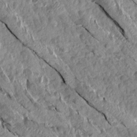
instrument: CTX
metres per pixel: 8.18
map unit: Aa
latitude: 15.3671
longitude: -144.8569
